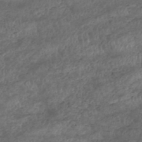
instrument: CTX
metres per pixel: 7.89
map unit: HNhu
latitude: -47.5588
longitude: 28.6519
